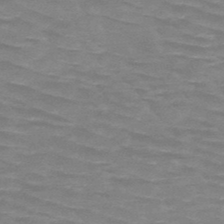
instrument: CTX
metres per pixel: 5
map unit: HNb
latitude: -48.3307
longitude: -48.9514
